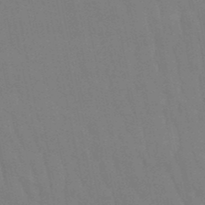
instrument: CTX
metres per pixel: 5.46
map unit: lHb
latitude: -50.2550
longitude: 70.8219
